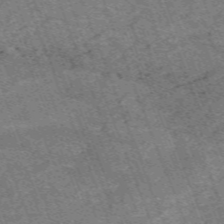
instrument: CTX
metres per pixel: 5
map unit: HNb
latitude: -54.5196
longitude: -48.3089
